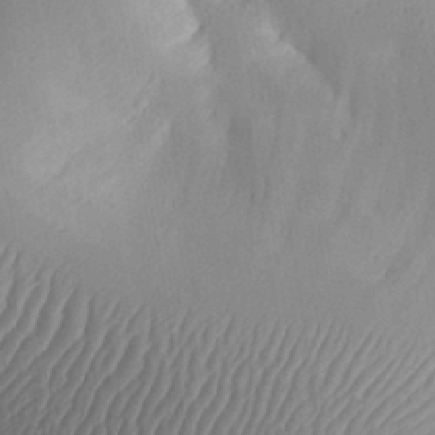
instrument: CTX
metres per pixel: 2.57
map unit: Aa
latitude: 30.4790
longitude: -141.3103
